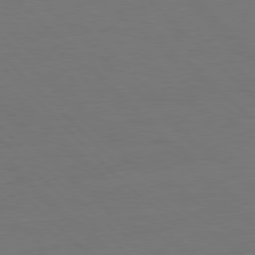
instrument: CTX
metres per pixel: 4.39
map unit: Ap
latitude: -79.8044
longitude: -56.8002
